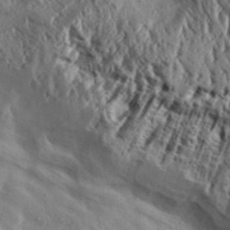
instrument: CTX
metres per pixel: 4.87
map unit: Aa
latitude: 32.5546
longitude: -136.1578
